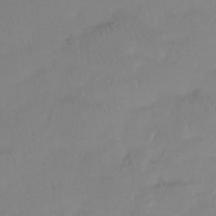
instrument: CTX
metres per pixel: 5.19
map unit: Htu
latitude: -16.0472
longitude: -46.3845
